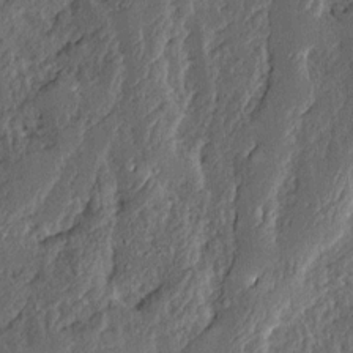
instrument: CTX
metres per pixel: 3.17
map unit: Ave
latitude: 13.9339
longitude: -136.6869
